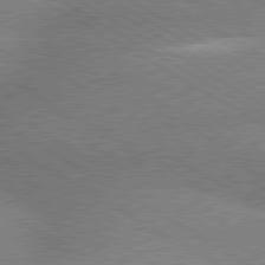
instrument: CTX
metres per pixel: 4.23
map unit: lApd
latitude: 79.8395
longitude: -153.4427
